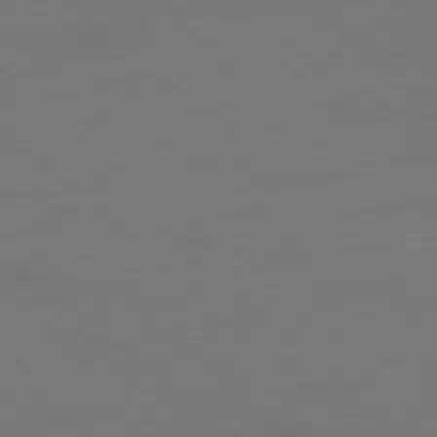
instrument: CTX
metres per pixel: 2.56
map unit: Ap
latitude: -78.1605
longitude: -86.2333
